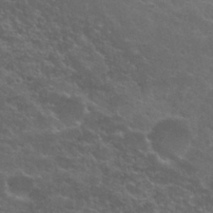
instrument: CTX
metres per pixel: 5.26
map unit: Nhu
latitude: 26.4034
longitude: -51.3481
